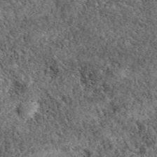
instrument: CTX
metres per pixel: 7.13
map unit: eAb
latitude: 37.6694
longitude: 110.4440
